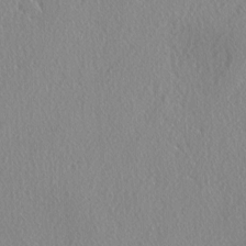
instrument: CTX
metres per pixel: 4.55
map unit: lAvf
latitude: -5.3509
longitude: -109.3292
